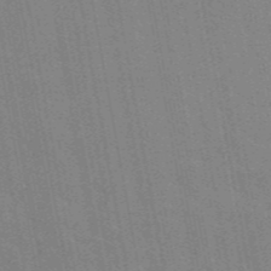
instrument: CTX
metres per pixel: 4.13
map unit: eAb
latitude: 45.9150
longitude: 122.1606
